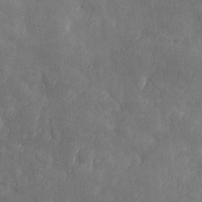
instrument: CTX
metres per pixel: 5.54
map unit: Ave
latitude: 10.4412
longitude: -105.8584
